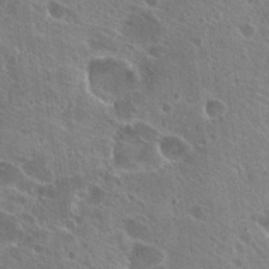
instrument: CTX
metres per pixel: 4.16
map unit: Hto
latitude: 24.8569
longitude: -39.0836
